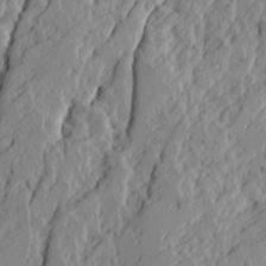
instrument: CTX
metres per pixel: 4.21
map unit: Ave
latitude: 14.8569
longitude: -136.5546
